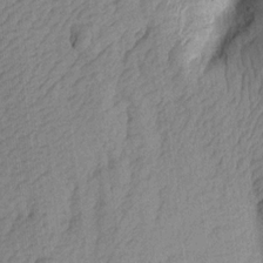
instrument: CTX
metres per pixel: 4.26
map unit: Aa
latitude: 16.2712
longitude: -146.2712
